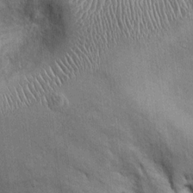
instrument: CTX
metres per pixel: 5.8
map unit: Ht
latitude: -3.0675
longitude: -13.5938
